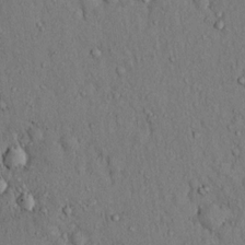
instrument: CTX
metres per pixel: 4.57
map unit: Hto
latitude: 13.1592
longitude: -58.2900
